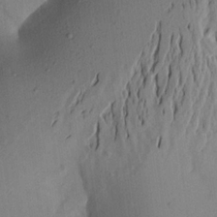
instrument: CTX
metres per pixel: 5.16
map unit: Aa
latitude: 20.2334
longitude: -146.8380
